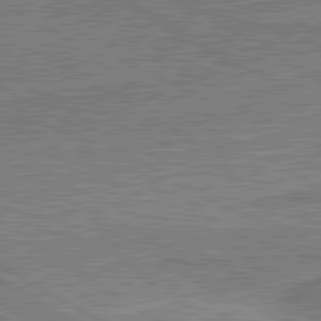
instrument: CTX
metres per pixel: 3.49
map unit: lApd
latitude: 80.7624
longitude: 144.7652
